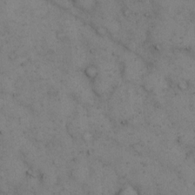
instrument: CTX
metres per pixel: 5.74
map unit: eHh
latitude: 13.2726
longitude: -63.4805
